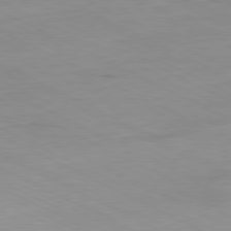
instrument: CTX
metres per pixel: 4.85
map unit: Ap
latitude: -81.0487
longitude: -92.1011
